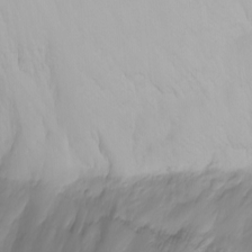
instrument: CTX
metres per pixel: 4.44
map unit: Nhu
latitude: -5.0297
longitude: -81.1403
